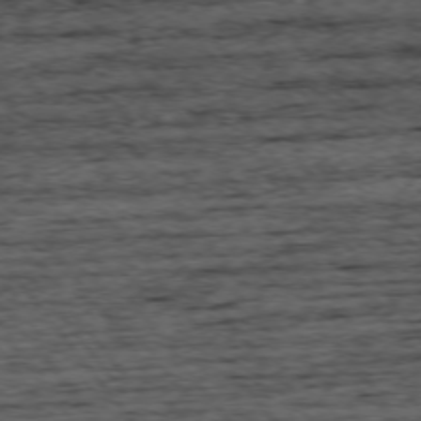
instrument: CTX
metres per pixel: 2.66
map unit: Ap
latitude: -75.1809
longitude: -92.8947
